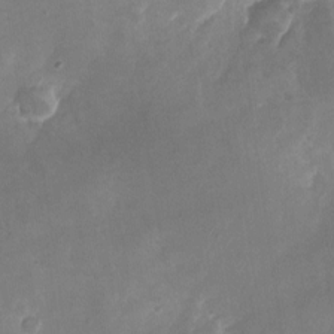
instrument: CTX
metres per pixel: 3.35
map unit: Nhu
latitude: -25.8233
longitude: -70.7057
